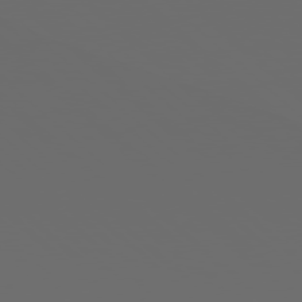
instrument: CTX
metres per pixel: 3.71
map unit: Hpe
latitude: 77.8583
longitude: -177.4804
